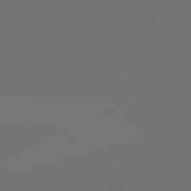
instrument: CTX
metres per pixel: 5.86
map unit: lApd
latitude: 81.6883
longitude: 147.3698
